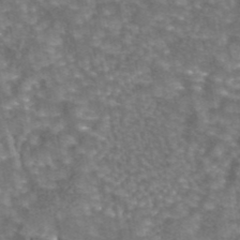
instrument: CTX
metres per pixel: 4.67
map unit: eAb
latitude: 44.1200
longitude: 106.1606
